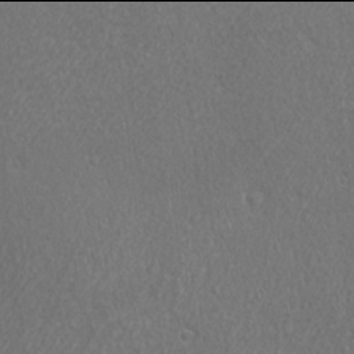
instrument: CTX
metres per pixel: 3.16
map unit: Ave
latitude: 21.9906
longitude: -136.8191
